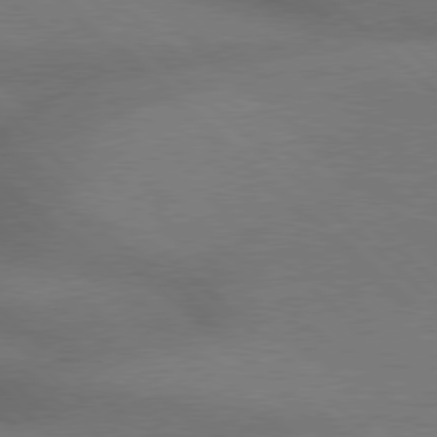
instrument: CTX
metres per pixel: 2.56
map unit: Hpe
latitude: 77.6127
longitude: -156.7435
